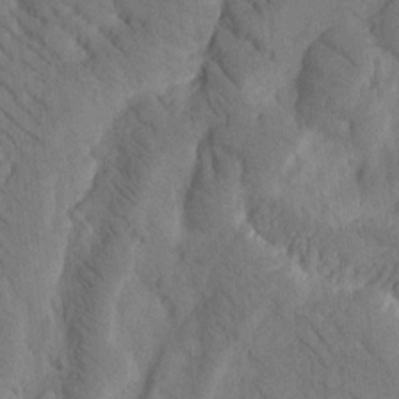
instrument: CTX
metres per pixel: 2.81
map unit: Htu
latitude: -0.9731
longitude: 172.5574
